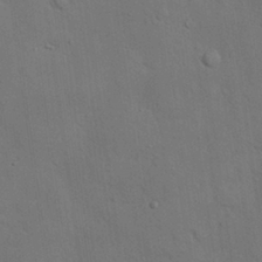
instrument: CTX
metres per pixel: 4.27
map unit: Nhu
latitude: 27.8395
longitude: -69.5938
